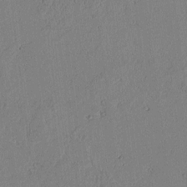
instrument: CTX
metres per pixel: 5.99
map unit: lAvf
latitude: 5.3104
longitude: 169.2565
